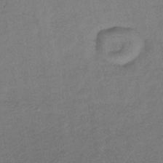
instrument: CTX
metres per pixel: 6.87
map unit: lHb
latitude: -38.4251
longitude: 71.6344
